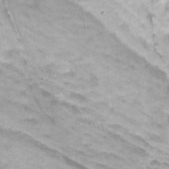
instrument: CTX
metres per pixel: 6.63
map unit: Nhu
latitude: -10.8219
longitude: -75.0647
